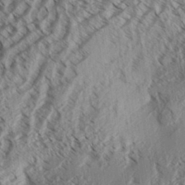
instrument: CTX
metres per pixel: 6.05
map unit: Aa
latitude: 32.7057
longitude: -137.6694
